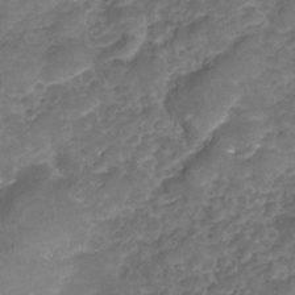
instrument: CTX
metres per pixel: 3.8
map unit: Nhu
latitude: -23.0865
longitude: -56.0444
